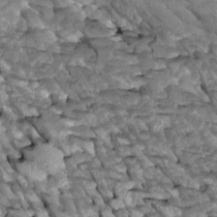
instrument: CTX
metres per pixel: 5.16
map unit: Htu
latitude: 1.4804
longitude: 145.3888
